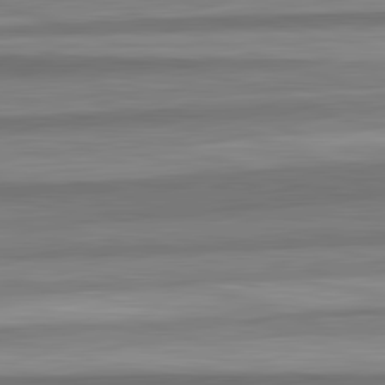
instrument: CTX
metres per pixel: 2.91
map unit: lApd
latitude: 82.6301
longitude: 179.2376
